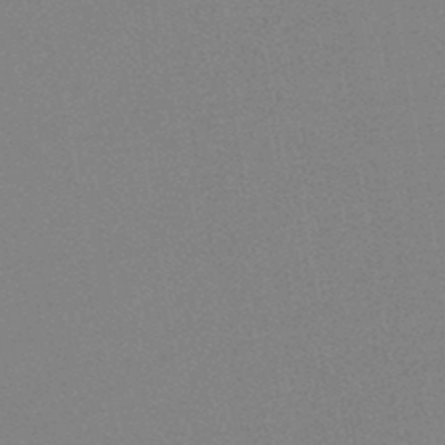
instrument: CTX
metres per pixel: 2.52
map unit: HNb
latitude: -45.4832
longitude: -40.3278
